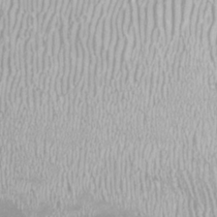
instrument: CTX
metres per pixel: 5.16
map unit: Htu
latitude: -8.7085
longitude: -76.5734
